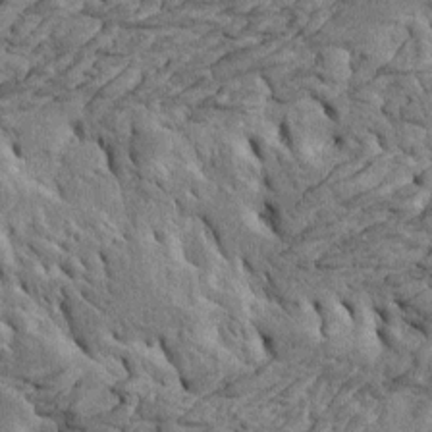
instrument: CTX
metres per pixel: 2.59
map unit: Htu
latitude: -4.7841
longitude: 153.5021
